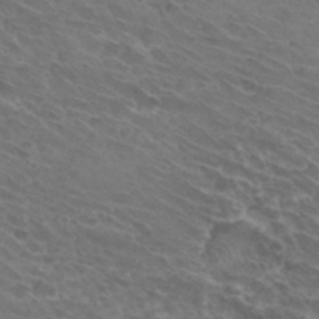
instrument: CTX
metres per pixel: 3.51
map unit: Hto
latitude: 32.1956
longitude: -44.2522
